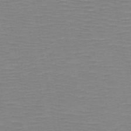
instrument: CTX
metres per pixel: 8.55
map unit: HNb
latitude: -46.9730
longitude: -40.7435
